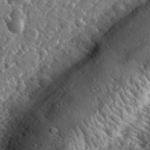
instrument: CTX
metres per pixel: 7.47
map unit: eHh
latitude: 34.9702
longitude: -80.0633
